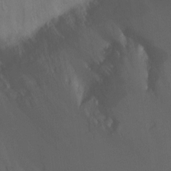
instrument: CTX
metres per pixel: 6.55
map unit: Ht
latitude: -11.1053
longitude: -22.7246
